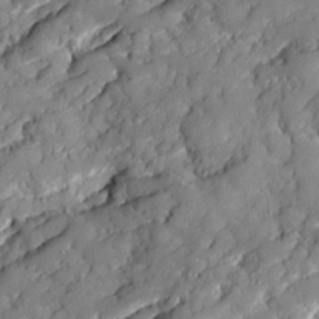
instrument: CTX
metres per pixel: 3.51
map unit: Ave
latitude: 18.8758
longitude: -129.3859
